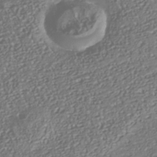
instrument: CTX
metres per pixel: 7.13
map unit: Nhu
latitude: -39.2187
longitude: -80.5924
